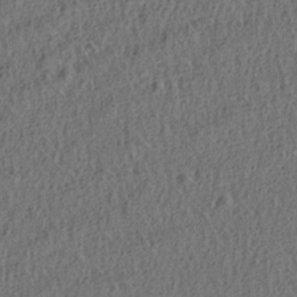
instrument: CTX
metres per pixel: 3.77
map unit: lAa
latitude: 4.6113
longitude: -113.4804
